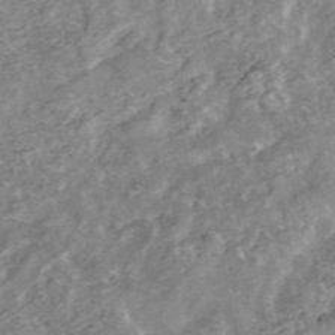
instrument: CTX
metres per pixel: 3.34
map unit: ANa
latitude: 45.3859
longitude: 25.2187
